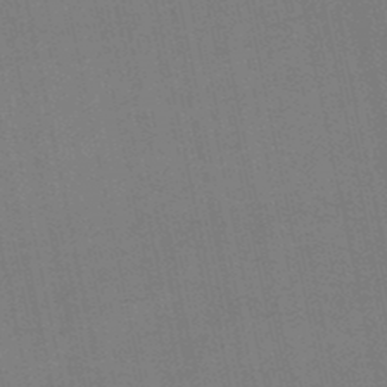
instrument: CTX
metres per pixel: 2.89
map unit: eHb
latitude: -49.8801
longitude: 72.6329
